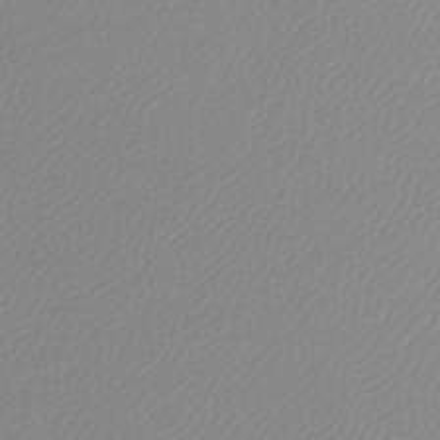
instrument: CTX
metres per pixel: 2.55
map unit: lHb
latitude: -45.2187
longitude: 73.8611
